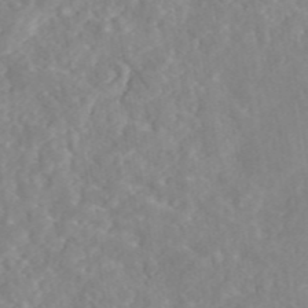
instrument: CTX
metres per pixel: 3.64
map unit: eAb
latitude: 45.2915
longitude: 127.1998
